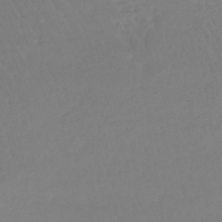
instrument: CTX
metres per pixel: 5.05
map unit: lHb
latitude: -41.6344
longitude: 68.4817
